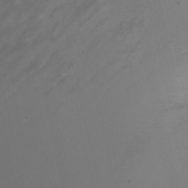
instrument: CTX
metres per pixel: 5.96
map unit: Nhu
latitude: -7.8044
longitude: -75.5749
